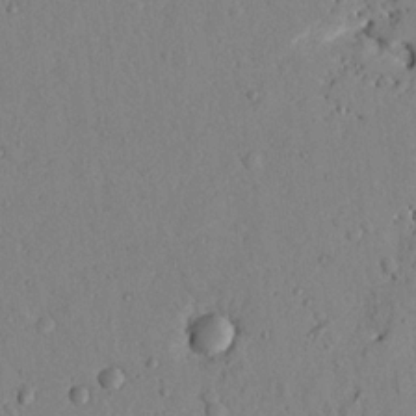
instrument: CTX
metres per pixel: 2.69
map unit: Nhu
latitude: 19.8394
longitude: -77.4048
